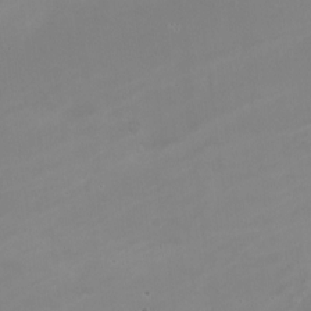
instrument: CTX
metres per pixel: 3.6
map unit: Nhe
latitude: -19.6911
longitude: 143.6532
